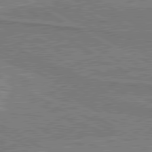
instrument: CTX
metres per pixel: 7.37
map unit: lApd
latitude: 80.5735
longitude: 144.8975
